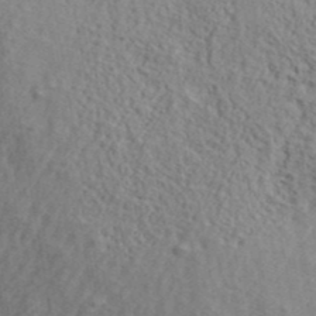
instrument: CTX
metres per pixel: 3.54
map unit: lHvf
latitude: 40.9135
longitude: -87.4804
